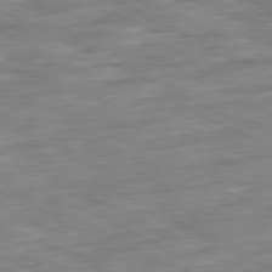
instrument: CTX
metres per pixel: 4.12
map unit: Ap
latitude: -81.0865
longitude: -82.4790
